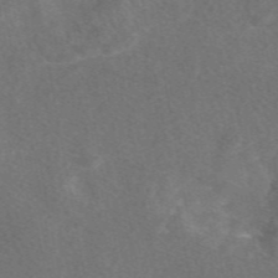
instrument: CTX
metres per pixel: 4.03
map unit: eAb
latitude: 48.0444
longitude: 119.2187
